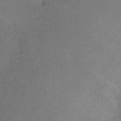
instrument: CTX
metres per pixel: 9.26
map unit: Nhe
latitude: -26.5762
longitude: -110.7624
